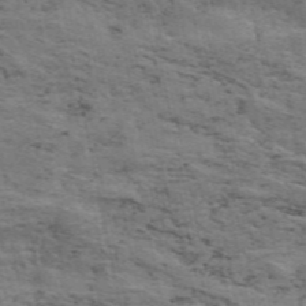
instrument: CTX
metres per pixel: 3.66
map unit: ANa
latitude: 50.4412
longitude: -82.3089
